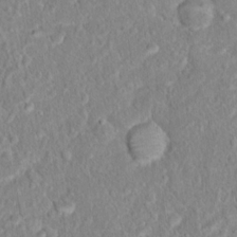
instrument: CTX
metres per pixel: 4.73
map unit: Hto
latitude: 16.0444
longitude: -41.4048
